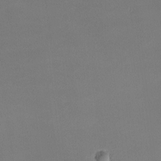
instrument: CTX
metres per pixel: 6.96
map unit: lHvf
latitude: -8.7085
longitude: -100.6491
